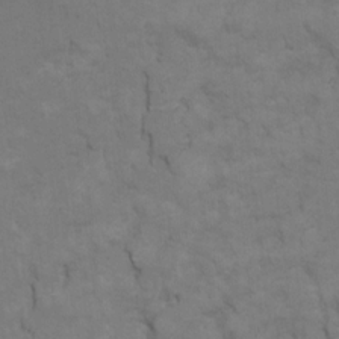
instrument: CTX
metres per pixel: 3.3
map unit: Ht
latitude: 11.4427
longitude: -33.0836
